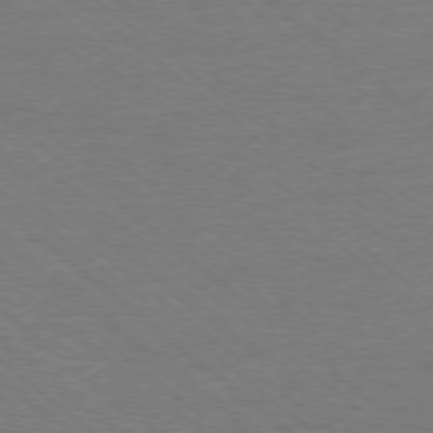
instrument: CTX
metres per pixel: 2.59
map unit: Ap
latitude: -77.9556
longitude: -83.6316
